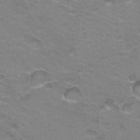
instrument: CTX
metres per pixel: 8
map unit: Hto
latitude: 21.7450
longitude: -32.1956
